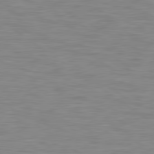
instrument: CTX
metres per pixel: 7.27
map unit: Hpe
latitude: 79.5560
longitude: -126.6491
